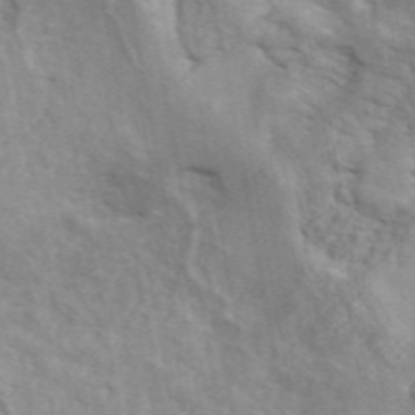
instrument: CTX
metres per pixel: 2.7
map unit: ANa
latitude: 46.1389
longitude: 28.9164
